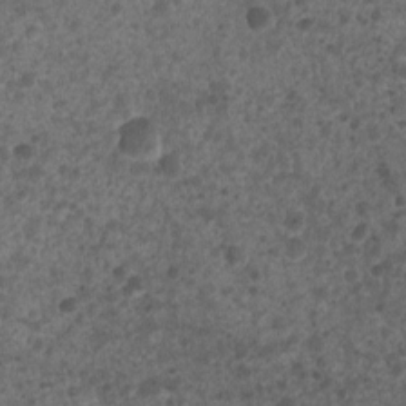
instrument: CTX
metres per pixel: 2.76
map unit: Nhu
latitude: 4.0633
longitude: -16.2900
